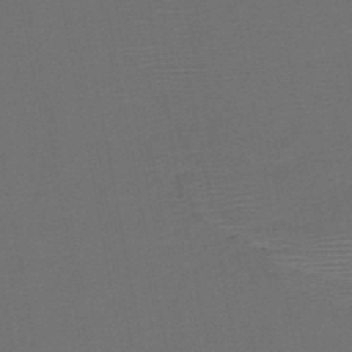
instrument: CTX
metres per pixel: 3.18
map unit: HNb
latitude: -47.8800
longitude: -40.3467
